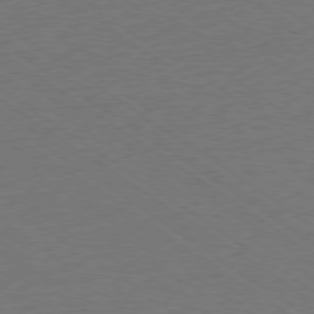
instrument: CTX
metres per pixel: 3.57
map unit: Ap
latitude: -78.7274
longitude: -94.5168
